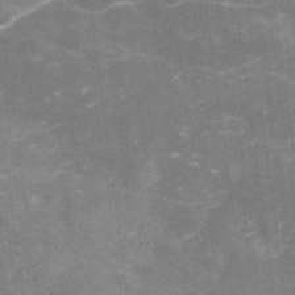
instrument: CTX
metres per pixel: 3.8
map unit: Nhu
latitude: -22.6897
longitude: -55.8961
